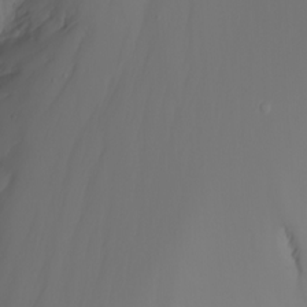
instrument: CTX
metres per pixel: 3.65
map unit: Nhu
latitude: -7.4076
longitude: -82.3278
